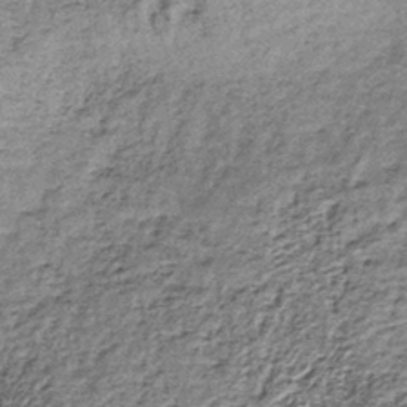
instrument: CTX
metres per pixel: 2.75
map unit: lHb
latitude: -39.5399
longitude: 66.4818
